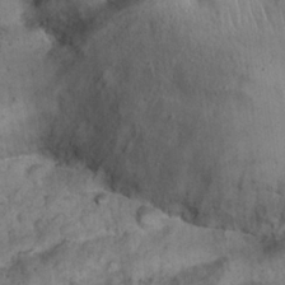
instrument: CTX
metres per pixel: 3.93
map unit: Nhu
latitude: 22.6679
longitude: -66.9891
